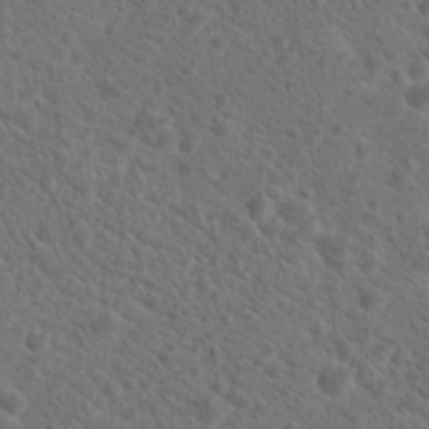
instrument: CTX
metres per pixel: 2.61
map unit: Hto
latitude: 19.7260
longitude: -38.4412
